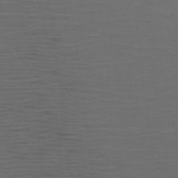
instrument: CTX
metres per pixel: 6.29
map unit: HNb
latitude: -50.0850
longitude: -45.6505
